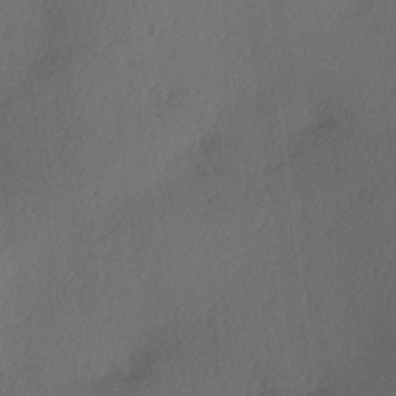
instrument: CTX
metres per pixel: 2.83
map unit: Hve
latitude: 13.0270
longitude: -90.6679
